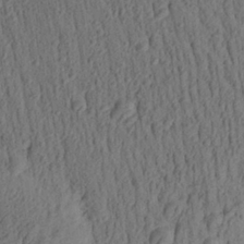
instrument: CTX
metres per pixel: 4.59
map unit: Aa
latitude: 27.9717
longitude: -141.7827
